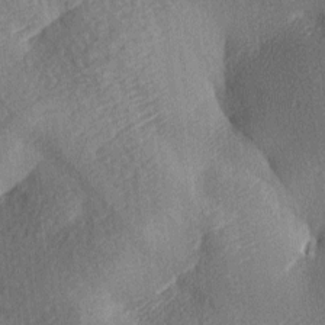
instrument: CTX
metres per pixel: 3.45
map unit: lAa
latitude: -8.2739
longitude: -127.4616
